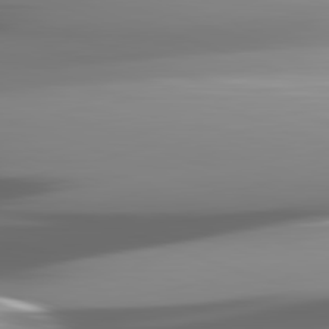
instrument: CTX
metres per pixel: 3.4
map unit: lApd
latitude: 82.4601
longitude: -143.5938
